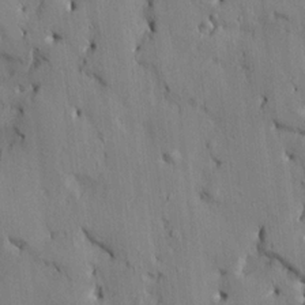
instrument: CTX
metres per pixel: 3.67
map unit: HNhu
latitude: 14.4601
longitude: 11.7856
